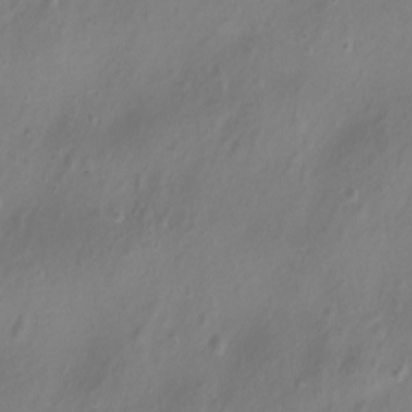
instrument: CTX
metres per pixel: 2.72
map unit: Nhu
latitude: -11.6155
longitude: -35.8394
